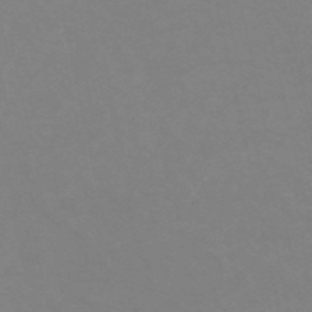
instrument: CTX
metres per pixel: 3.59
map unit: eHh
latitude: -53.5966
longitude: -24.5167
